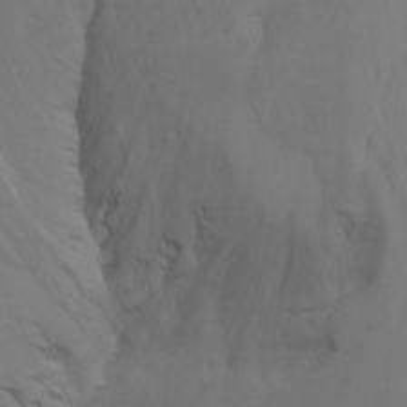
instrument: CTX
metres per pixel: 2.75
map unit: Nhu
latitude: -7.5021
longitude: -70.2711
